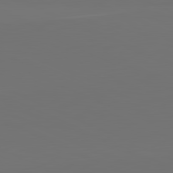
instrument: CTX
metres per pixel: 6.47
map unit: lApd
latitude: 81.6694
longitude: 147.8989
